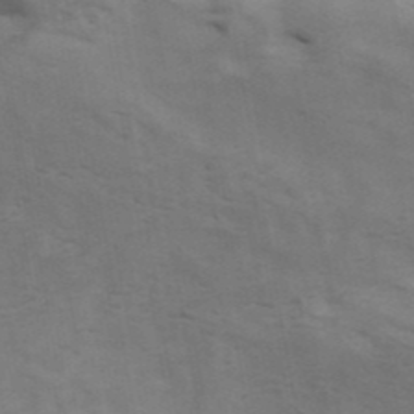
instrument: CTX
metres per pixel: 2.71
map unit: ANa
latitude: 42.1767
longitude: 14.2362
